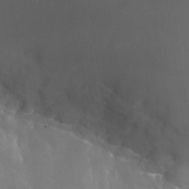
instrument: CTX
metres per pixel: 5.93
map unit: Nhu
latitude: -23.9556
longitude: -70.6112
